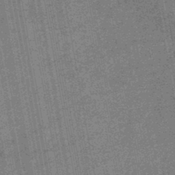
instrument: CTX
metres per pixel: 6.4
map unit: lHb
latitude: -44.5574
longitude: 70.5196
